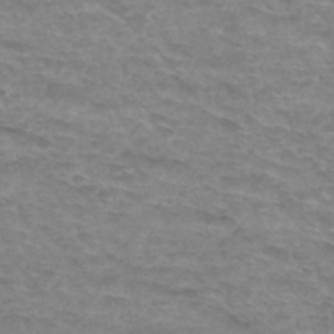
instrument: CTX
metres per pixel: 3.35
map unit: Hto
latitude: 31.6127
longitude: -48.0255
